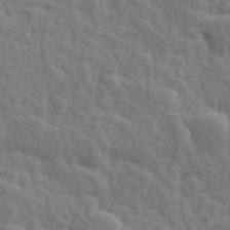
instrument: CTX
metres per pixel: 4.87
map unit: Hve
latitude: 25.4426
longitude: 145.4077
